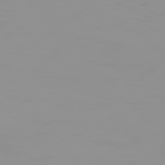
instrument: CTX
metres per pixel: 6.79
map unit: Hpe
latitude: 74.2900
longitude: -128.4601
